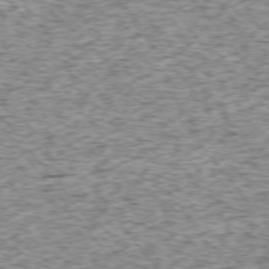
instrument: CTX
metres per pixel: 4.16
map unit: Ap
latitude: -75.2376
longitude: -87.0647
